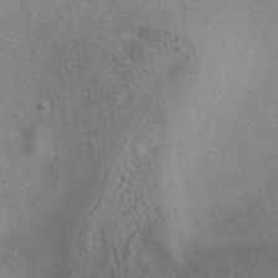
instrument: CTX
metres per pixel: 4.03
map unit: eAb
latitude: 41.3103
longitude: 104.2739
